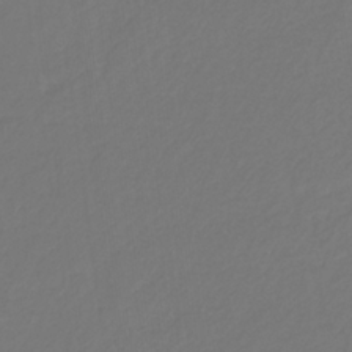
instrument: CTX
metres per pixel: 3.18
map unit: eHb
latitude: -30.6140
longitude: 64.5574
